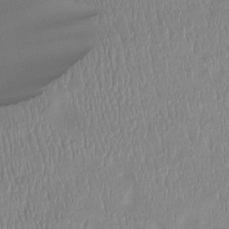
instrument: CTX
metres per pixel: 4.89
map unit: Htu
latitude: -14.7086
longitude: -44.6112
